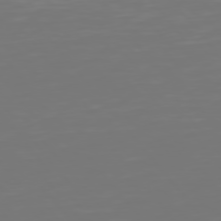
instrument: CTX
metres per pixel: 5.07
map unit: Hpe
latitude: 75.6316
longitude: -124.1011
